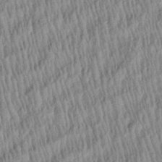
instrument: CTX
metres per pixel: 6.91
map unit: Aa
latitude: 29.0458
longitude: -137.8017
